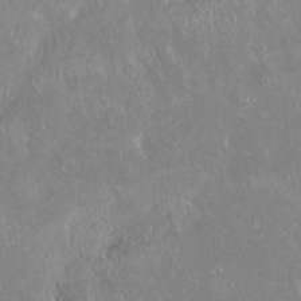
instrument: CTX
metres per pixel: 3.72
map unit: Ht
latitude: -14.4818
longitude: -43.9717
